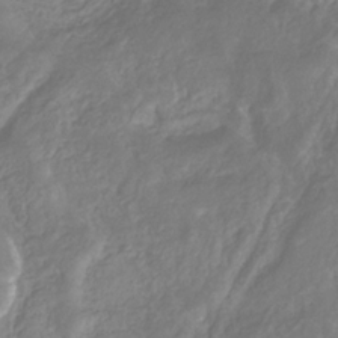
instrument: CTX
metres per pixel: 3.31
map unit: HNhu
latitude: -29.5399
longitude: 67.4454
